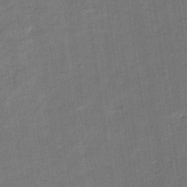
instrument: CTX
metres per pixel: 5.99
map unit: eHb
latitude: -33.3321
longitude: 73.1431
